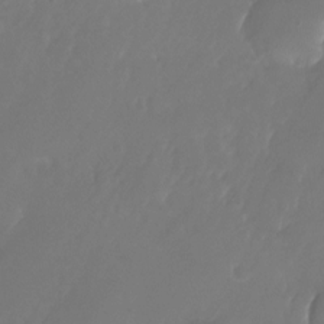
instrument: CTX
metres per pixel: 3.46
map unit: Nhu
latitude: -25.7477
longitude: -71.6883
